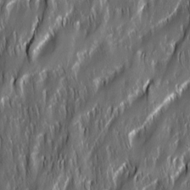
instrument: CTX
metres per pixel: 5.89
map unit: Ave
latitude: 15.4805
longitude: -135.1592
